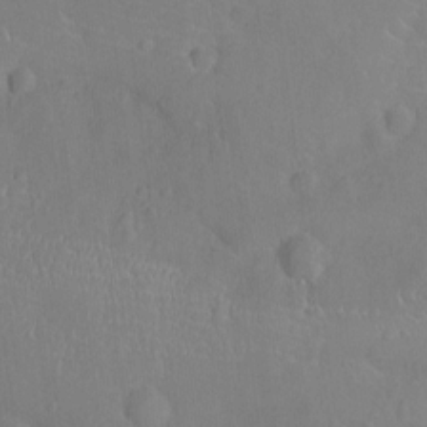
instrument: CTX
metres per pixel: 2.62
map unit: Ht
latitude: -9.3321
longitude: -22.7435
